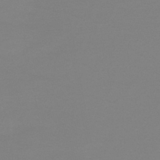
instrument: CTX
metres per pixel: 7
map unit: lHb
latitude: -44.3684
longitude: 75.7289
